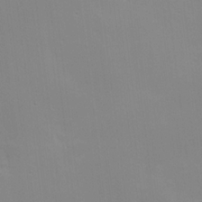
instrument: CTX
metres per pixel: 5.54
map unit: Hve
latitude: 17.8394
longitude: 150.9542
